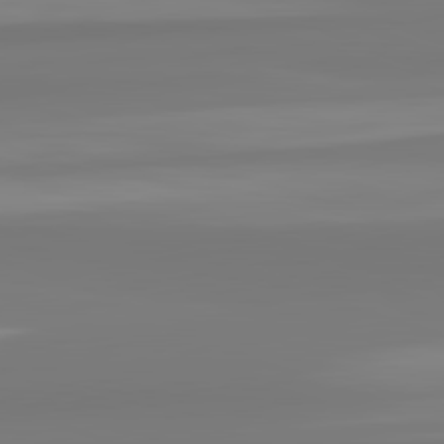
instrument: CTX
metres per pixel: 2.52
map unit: lApd
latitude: 82.7057
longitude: 173.9367
